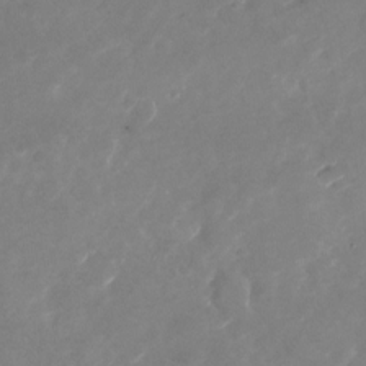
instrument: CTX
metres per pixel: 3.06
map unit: Nhu
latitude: -26.3495
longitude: -73.0459
